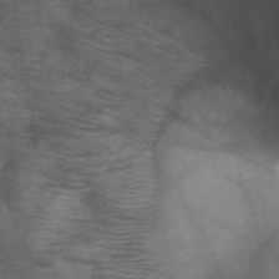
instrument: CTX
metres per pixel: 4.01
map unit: HNb
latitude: -46.2928
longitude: -45.2348
